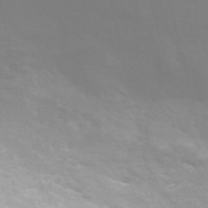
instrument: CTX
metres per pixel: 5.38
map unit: ANa
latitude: 45.0269
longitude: 29.2376
